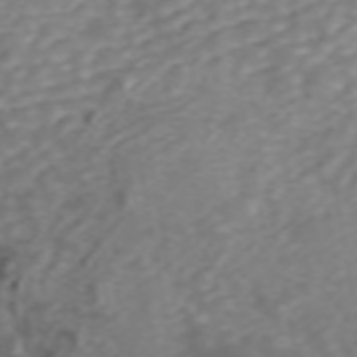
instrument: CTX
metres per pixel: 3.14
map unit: ANa
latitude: 46.0822
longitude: 21.8422
